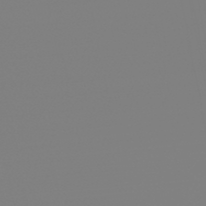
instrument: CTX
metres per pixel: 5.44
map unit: HNb
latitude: -45.8422
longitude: 56.1606
